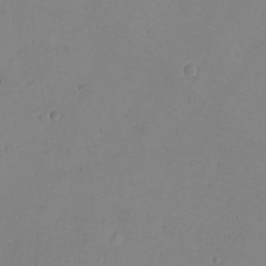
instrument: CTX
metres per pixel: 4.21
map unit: eHh
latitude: -9.5021
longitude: -68.4979
